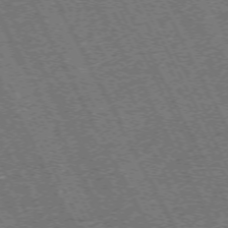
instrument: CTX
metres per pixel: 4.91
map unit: Hpe
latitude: -71.7289
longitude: 10.6141
